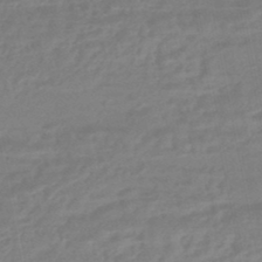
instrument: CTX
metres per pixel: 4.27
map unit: HNhu
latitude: -45.9367
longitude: 92.3495
